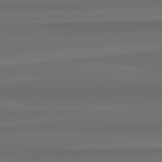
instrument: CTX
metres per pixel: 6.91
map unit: lApd
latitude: 82.4034
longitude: -173.0080
